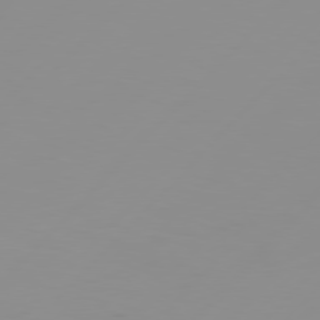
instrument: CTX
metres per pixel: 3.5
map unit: Hpe
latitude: 77.8961
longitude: -139.5560
